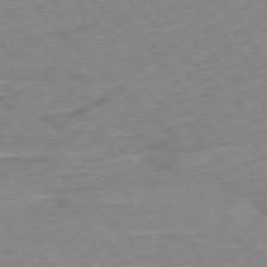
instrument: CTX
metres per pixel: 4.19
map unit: Ap
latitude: -76.9164
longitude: -78.4979
